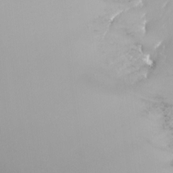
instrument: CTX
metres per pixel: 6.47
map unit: Nhu
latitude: -8.1606
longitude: -91.7072
